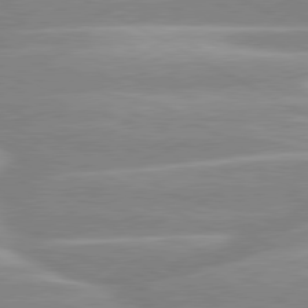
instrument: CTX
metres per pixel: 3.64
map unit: lApd
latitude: 80.1578
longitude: -129.8772
